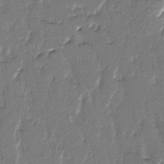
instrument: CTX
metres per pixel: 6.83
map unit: HNhu
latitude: 4.4223
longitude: 8.6707
